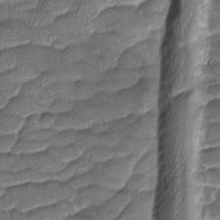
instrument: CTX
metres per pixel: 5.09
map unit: Ave
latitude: -8.5196
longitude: -123.1592
